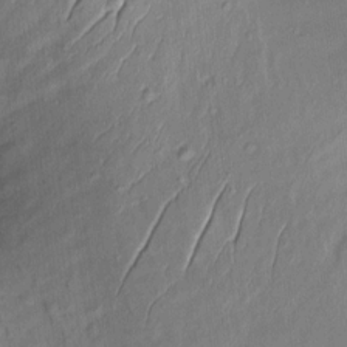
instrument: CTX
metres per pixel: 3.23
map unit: Aa
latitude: 8.8191
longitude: -131.6127
